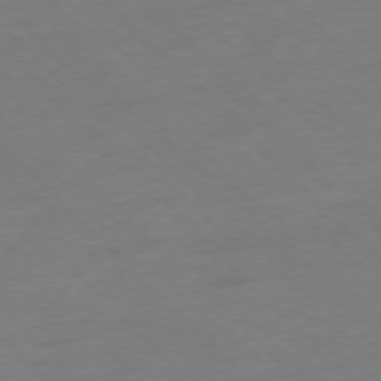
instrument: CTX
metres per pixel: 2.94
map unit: Ap
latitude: -77.1053
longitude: -65.1781
